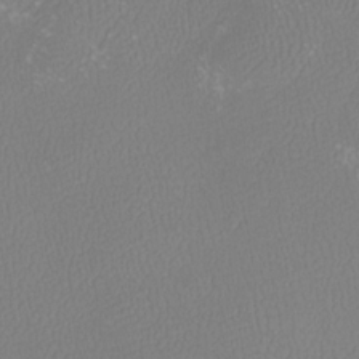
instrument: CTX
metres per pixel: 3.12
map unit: Htu
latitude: -13.3132
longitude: -47.2159
